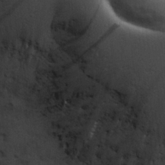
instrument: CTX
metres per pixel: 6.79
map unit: eHh
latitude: 26.8191
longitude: -75.2159
